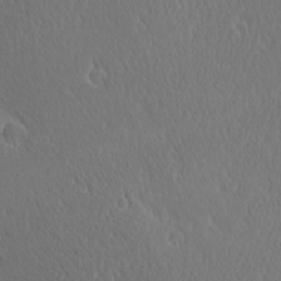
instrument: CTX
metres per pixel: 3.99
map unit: Ave
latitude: 21.3293
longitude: -136.8569
